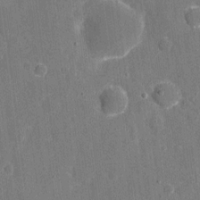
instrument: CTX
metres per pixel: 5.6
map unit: eHh
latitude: 6.5546
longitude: -67.8205
